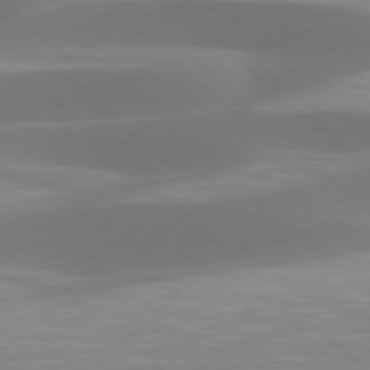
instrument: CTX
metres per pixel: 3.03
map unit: lApd
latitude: 77.9339
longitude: -50.3845
